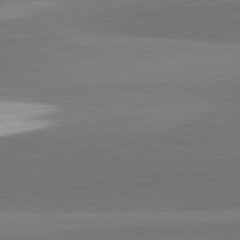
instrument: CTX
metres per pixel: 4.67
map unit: lApd
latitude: 82.1577
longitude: 152.4629
